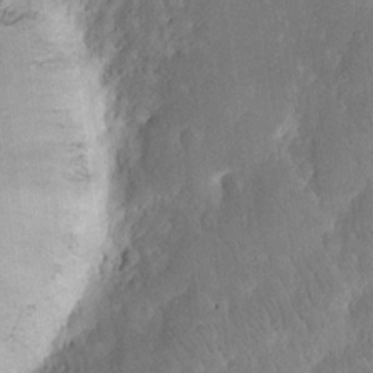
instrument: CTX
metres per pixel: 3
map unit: eHh
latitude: 16.0633
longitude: -72.8191
